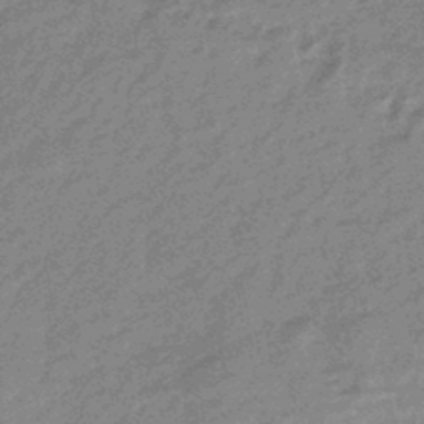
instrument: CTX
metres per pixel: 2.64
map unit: eHb
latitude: -44.3495
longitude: 88.5762
